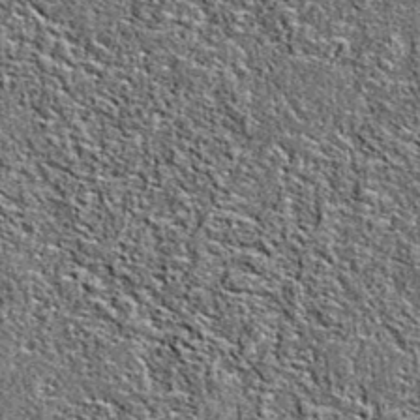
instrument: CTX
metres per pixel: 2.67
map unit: eAb
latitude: 36.8380
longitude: 106.0283
